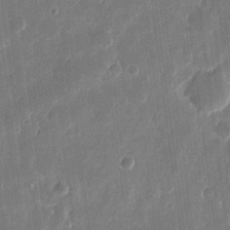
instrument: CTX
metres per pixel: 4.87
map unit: eHh
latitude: 11.5182
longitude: -70.2144
